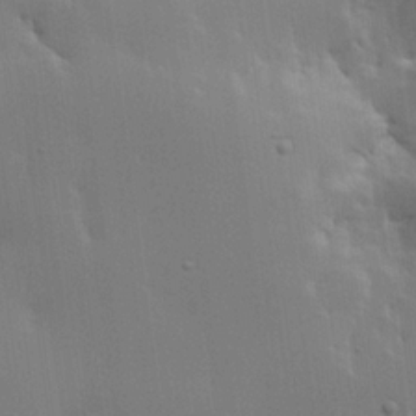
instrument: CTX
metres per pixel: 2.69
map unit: lHvf
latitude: 22.0255
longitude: 146.2172
